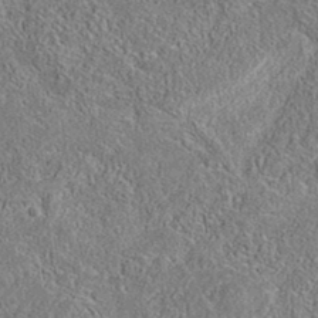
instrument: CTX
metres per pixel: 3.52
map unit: eAb
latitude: 35.9150
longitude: 112.4440
